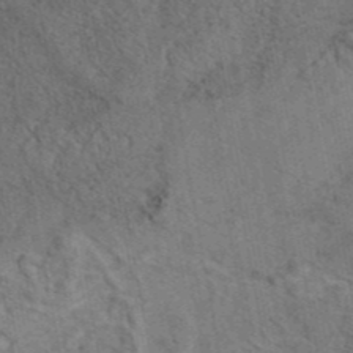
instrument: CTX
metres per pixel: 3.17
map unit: eAb
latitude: 43.1970
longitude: 109.3887
